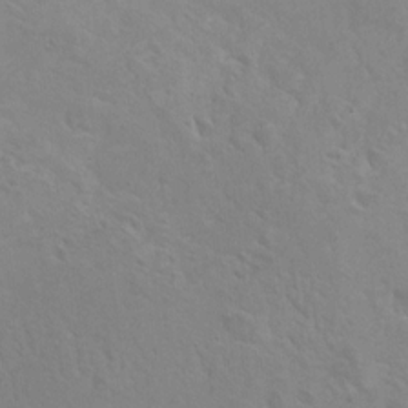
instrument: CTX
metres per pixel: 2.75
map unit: Hto
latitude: 8.9514
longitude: -35.1403
